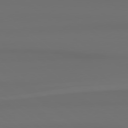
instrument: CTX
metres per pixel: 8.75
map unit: Hpe
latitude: 78.4790
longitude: -134.0444
